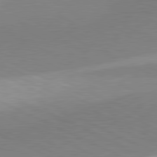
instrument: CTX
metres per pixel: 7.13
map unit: lApd
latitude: 81.0836
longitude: 156.3684
